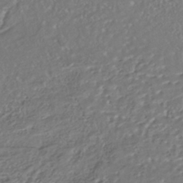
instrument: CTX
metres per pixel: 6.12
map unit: ANa
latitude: -42.2172
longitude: 108.6707
